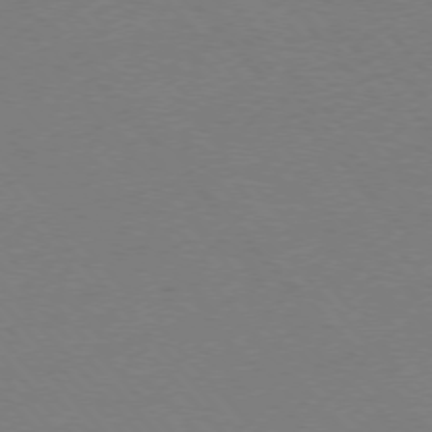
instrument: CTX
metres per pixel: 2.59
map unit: Ap
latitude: -76.8030
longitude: -72.3090
